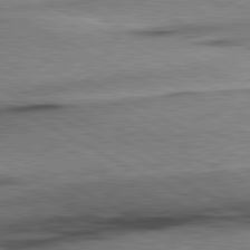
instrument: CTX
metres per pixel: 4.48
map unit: lApd
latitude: 80.8191
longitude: -157.6882
